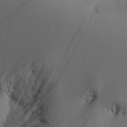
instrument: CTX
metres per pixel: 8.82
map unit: Aa
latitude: 25.8016
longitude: -132.7057
